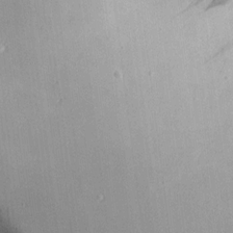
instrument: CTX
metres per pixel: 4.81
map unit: Aa
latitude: 10.8380
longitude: -127.6505
